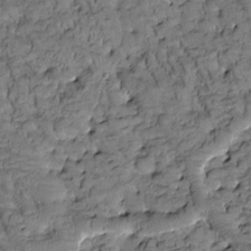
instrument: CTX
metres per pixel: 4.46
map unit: Htu
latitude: -3.0864
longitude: 173.2187
